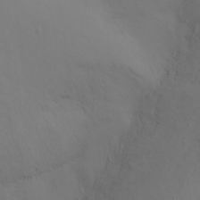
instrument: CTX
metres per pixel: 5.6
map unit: Ht
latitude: -10.5574
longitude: -46.1956
